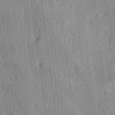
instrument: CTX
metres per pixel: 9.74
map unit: lAa
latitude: -4.3684
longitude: -126.0633
